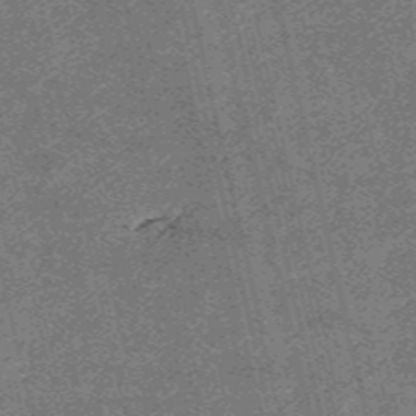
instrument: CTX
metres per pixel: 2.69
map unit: HNb
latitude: -54.8219
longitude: -39.9528
